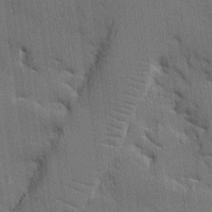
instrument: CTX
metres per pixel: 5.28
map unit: Ave
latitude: 11.9150
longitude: -101.2348
